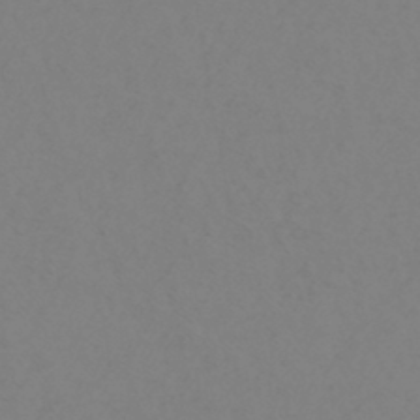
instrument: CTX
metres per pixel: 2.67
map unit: HNhu
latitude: -43.8422
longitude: 89.3887
